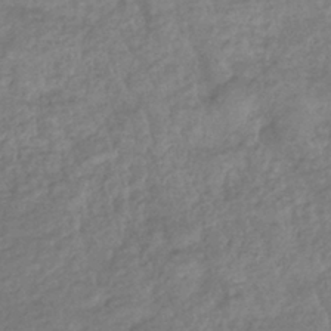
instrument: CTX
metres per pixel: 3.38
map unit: eHb
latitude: -37.8044
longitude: 81.1242
